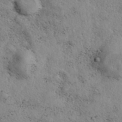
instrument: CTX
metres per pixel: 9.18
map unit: eAb
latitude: 39.4804
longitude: 113.1242
